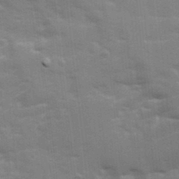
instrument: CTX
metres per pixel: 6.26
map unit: Ave
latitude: 12.4223
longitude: -102.5168
